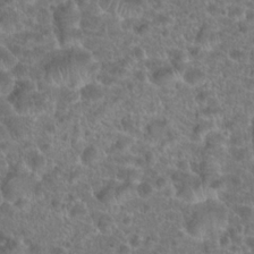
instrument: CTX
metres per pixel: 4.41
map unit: Hto
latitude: 19.1970
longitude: -40.9702
